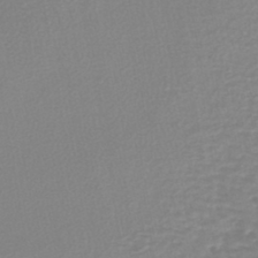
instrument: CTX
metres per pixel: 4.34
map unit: lHb
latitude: -40.2739
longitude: 65.0109
